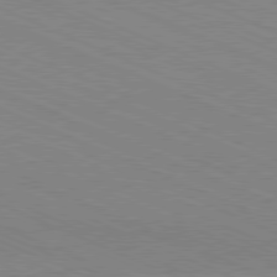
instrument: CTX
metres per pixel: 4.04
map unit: Hpe
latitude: -81.6911
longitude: 16.2929
